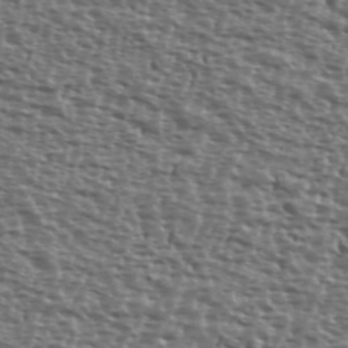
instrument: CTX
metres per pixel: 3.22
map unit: Ave
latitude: 39.9339
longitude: -111.9906
